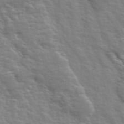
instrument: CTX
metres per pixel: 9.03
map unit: ANa
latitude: 48.0822
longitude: -76.6490
